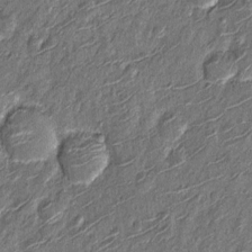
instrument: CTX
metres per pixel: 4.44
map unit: Nhu
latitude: -12.6896
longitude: -21.9528
